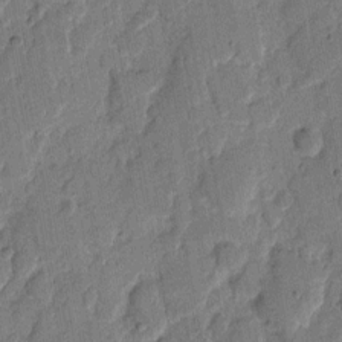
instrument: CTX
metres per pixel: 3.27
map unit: eHh
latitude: 8.2901
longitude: -66.3089
